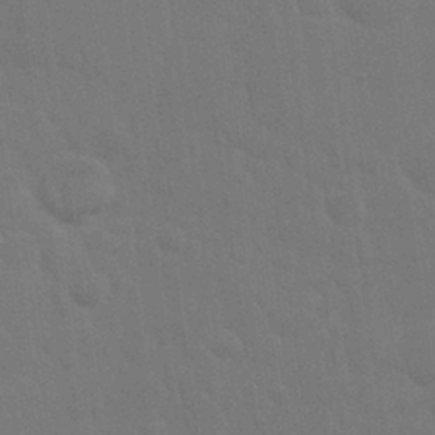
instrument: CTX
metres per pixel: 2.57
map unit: Nhu
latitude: 28.6301
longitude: -64.4412
